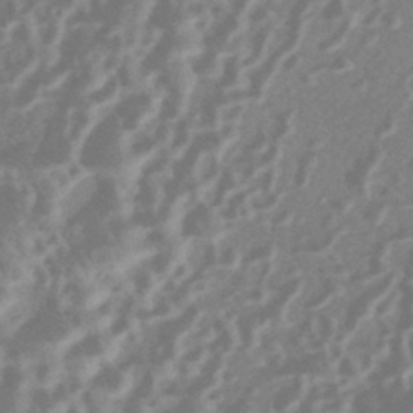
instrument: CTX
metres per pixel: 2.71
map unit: HNhu
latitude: -43.3509
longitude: 91.0109
